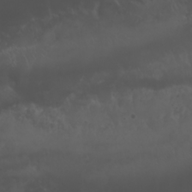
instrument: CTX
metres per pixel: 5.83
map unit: Nhu
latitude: 22.6868
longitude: -64.0444
